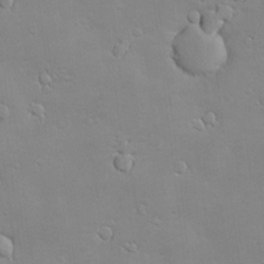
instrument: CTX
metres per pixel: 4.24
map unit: Hve
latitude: -10.5196
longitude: 173.9556
